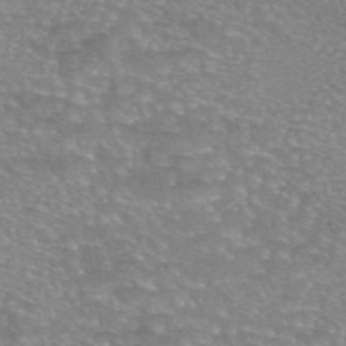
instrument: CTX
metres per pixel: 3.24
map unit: eAb
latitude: 45.8205
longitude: 102.8975
